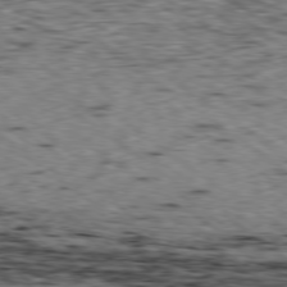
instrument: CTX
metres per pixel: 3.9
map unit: Ap
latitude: -79.2376
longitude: -76.1766
